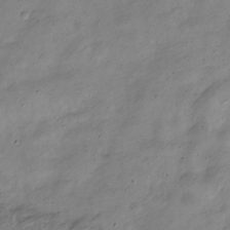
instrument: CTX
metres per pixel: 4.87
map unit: Nve
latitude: -23.4077
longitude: 106.9164
